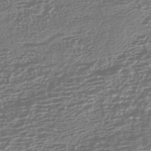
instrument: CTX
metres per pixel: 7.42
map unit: HNhu
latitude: -43.7288
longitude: 100.5195
